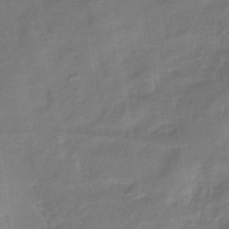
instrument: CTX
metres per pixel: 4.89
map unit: lHb
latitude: -42.3684
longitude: 81.5588
